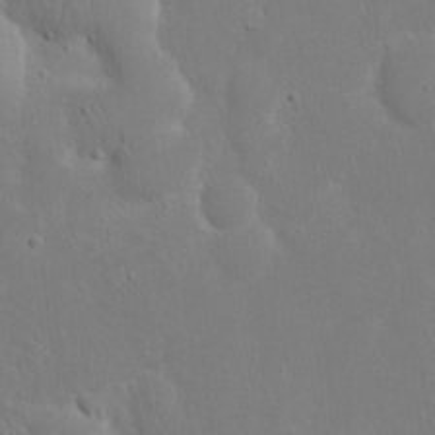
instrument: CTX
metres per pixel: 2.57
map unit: eHh
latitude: 16.5735
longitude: -71.8394
